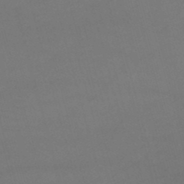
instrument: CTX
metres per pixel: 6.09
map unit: lHb
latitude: -47.8044
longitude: 63.5777
